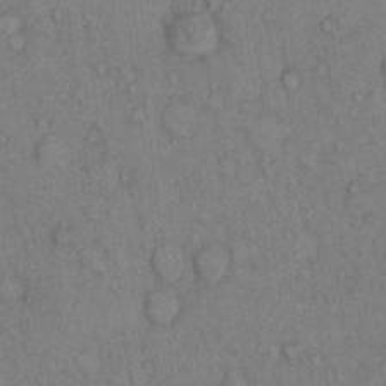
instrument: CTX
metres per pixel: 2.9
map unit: Hto
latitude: 9.6694
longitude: -59.3482
